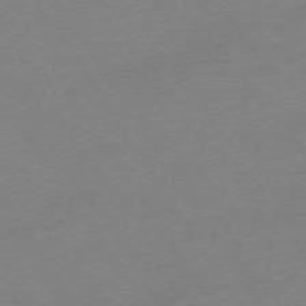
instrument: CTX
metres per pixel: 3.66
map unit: Ap
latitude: -73.7855
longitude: -86.1011
